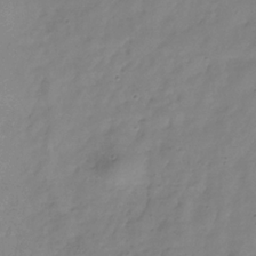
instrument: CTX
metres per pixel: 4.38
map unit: Hve
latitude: -34.0850
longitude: 90.4251
